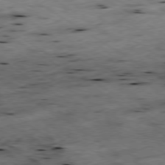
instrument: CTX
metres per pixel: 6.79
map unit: Hpe
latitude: -79.0297
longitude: -20.3468
